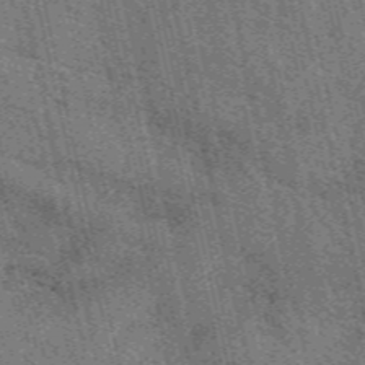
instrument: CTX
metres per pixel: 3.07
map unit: eAb
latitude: 51.3670
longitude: 114.1606
